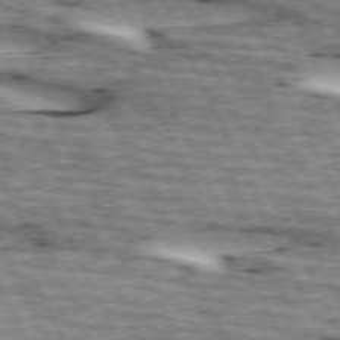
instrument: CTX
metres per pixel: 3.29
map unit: lApd
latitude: 73.0081
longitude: -54.6301
